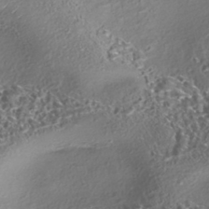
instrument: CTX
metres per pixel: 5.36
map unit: eHh
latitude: -42.5195
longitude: 121.9178
